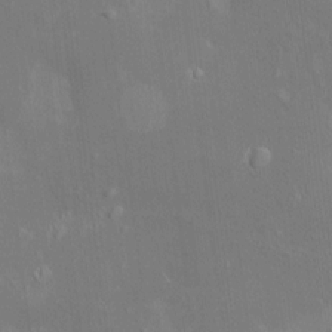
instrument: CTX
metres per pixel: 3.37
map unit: HNhu
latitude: 5.5560
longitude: 7.5588
